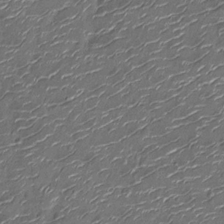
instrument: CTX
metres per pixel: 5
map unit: Nhu
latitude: -13.8989
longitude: -22.9136
